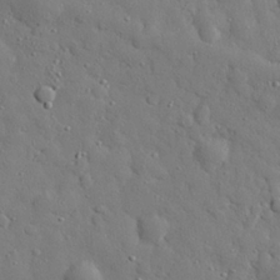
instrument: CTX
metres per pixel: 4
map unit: eHh
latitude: 27.8772
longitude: -78.1956
